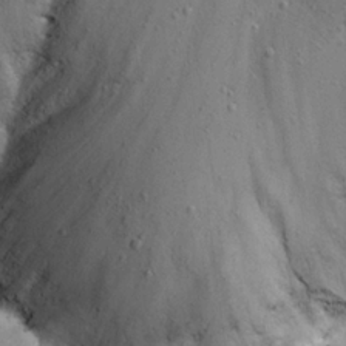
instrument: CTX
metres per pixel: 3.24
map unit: eHh
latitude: 22.1578
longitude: -68.0444
